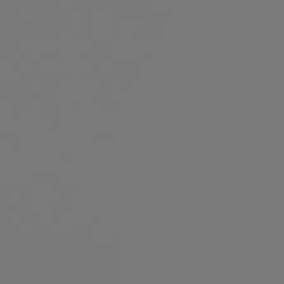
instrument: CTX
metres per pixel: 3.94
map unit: Hpe
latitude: 78.1767
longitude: -176.8947
